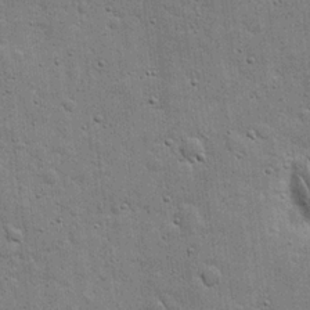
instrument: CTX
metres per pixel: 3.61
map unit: eHh
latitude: 20.3279
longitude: -63.2348
